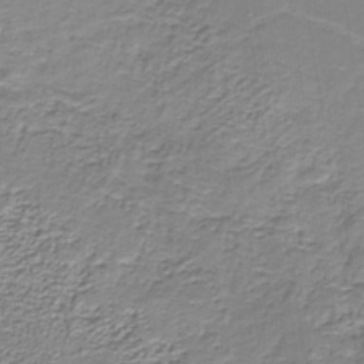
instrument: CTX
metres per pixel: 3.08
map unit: eAb
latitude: -37.6344
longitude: 53.1053
